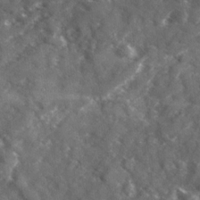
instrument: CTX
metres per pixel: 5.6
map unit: Ave
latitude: 18.4790
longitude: -130.2334
